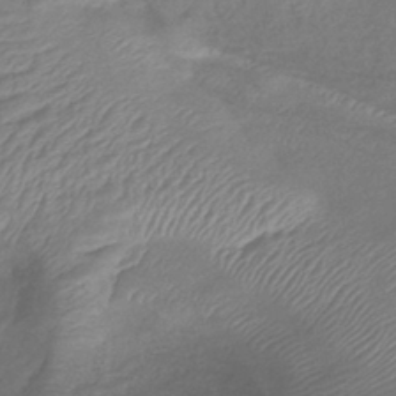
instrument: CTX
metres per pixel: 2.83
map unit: lHb
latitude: -40.9164
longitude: 78.7274
